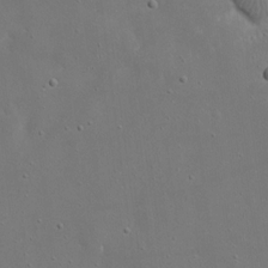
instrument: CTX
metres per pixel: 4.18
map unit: eHh
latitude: 17.7072
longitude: -71.2348
